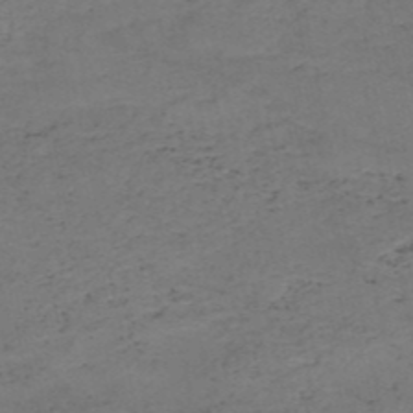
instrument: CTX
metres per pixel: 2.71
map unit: HNb
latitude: -50.8030
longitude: -51.7071
